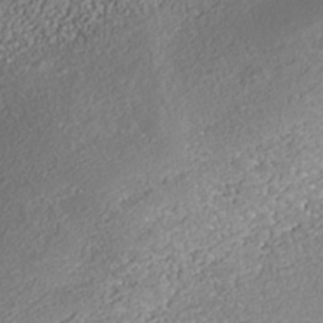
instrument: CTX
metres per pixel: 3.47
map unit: Nhe
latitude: -38.1228
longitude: -89.0270
